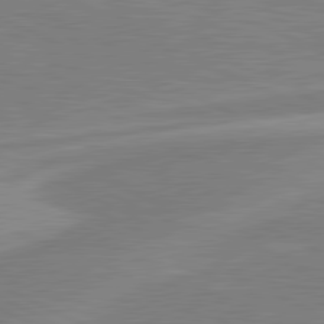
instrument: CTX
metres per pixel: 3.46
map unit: lApd
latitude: 80.9514
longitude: -169.8584
